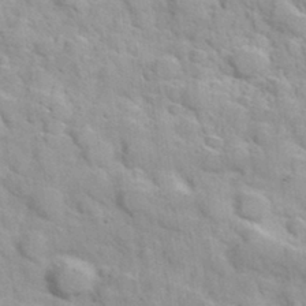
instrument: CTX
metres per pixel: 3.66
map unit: Hve
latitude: 31.6883
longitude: 151.3321
